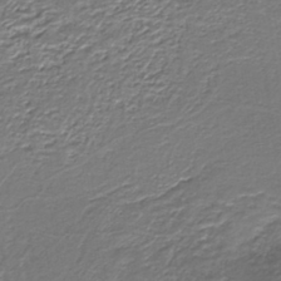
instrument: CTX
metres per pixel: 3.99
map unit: lHb
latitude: -39.6155
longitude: 53.1998
